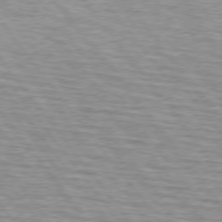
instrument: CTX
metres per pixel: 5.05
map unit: lApd
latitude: 75.1403
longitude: -75.9717
